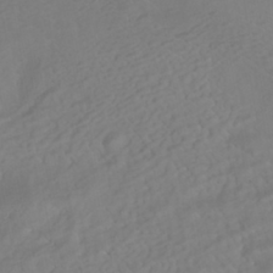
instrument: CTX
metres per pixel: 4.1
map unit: HNhu
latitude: -42.2928
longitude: 105.0297
